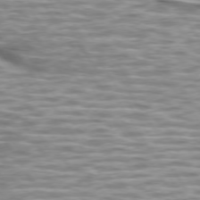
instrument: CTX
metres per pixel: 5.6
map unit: lApd
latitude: 74.2712
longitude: -57.1592
